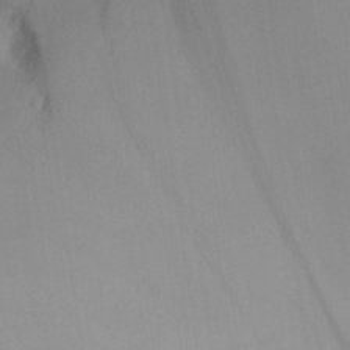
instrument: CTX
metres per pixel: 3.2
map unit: Aa
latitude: 24.6490
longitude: -132.9325
